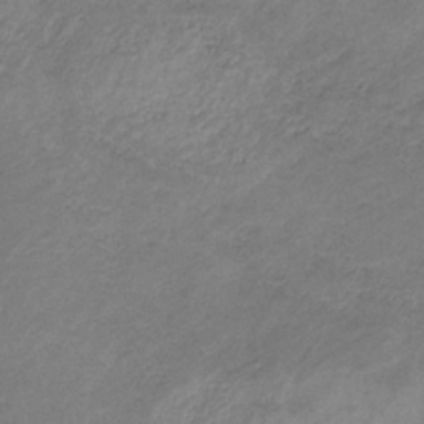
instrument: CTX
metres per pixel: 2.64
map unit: HNb
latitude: -32.4629
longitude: 61.7856
